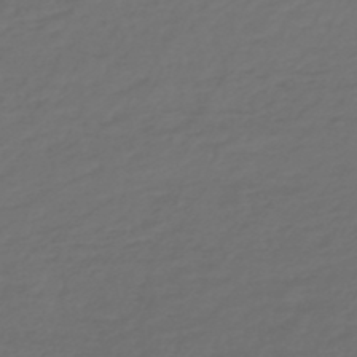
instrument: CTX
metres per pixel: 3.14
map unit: HNb
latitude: -47.6533
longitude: 55.3699
